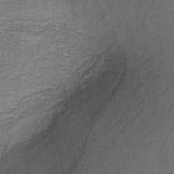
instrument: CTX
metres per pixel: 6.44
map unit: HNb
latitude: -39.0487
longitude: 50.3684
